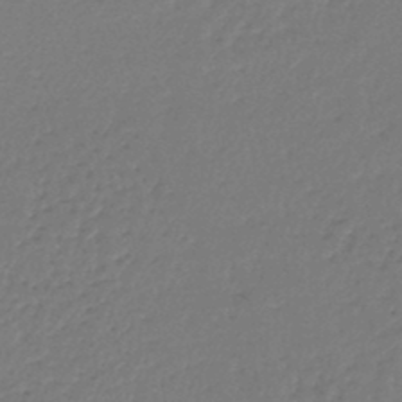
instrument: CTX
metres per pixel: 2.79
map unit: lHb
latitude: -45.6722
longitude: 63.1053
